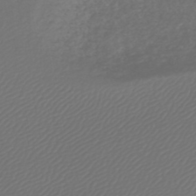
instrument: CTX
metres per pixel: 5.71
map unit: lHb
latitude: -43.7855
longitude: 64.9731
